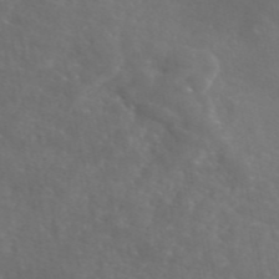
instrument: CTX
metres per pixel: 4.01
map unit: eAb
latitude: 46.2901
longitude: 117.0486
